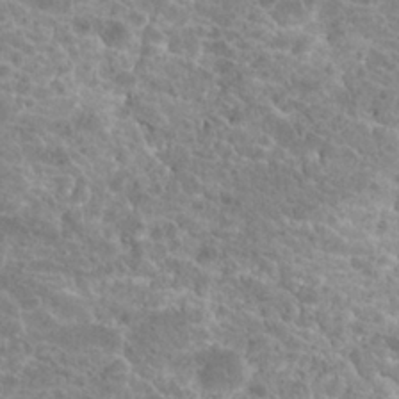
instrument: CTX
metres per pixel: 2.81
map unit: Hto
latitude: 23.8394
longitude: -44.3467
